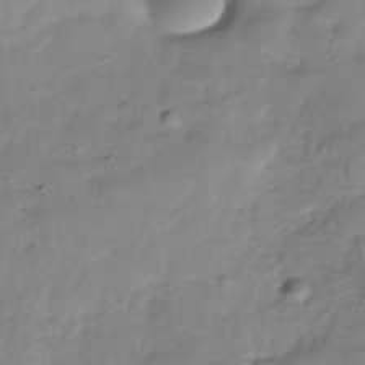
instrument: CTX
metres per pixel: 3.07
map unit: Hve
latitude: -31.5210
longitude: 90.6708
